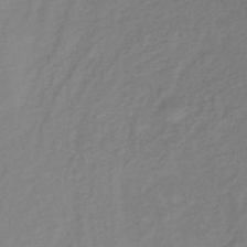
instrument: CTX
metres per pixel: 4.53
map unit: lHb
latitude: -36.8786
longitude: 70.8030
